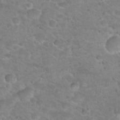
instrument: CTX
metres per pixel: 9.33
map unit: Hto
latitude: 24.3656
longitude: -49.4804
